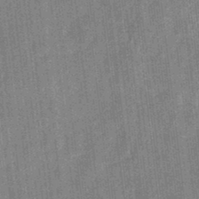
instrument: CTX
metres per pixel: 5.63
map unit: eHb
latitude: -31.2565
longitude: 73.9367
